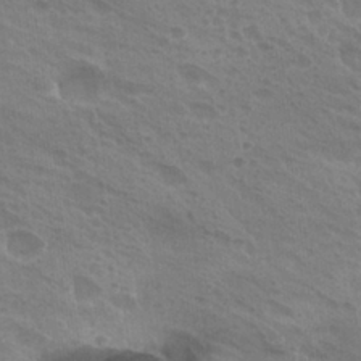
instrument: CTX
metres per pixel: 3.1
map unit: Hto
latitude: 25.1781
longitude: -38.7435
